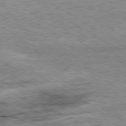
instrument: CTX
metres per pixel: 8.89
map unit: Ap
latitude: -80.3307
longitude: -88.2523
